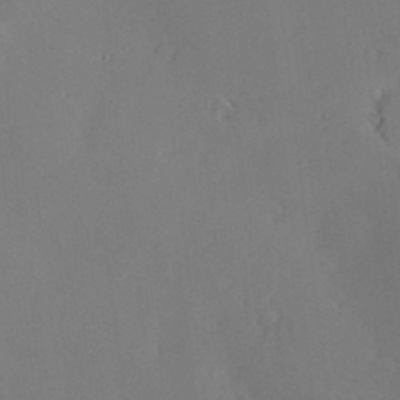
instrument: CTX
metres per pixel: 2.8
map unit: Hve
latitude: -9.3698
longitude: 174.9919
